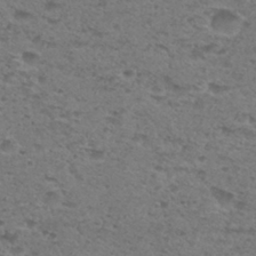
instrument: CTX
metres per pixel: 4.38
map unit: Hto
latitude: 30.4601
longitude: -48.2334
